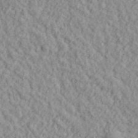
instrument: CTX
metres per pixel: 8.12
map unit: lHvf
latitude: 38.3656
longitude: -91.2159
